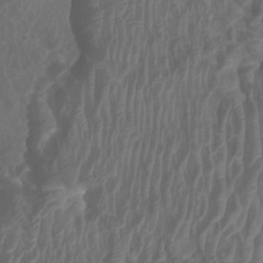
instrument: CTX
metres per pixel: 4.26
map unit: Htu
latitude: 3.4804
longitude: -20.3468
